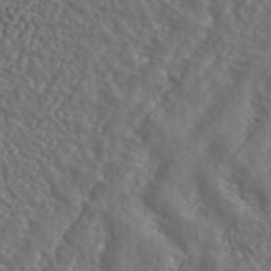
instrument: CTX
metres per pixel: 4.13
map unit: ANa
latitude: 43.0836
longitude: 23.6911
